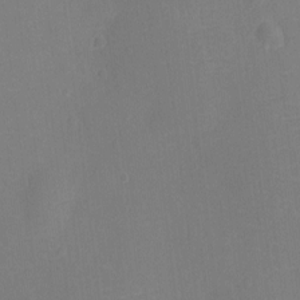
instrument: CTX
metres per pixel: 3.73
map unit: Ht
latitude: -10.3306
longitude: -23.8394
